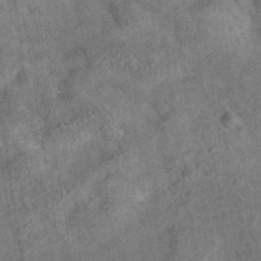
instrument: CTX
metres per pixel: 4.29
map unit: eAb
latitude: 35.6316
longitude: 115.4265
